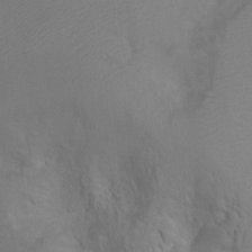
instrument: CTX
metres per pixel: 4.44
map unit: Htu
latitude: 2.5923
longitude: -22.2900
